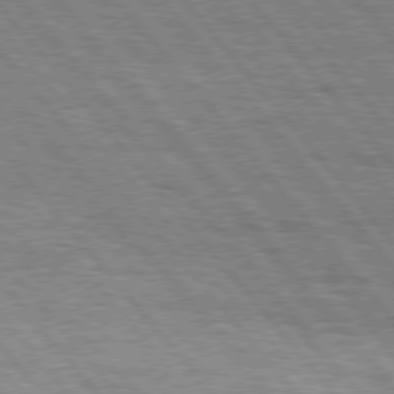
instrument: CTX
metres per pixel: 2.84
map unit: Hpe
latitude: 75.9906
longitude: -153.3482
